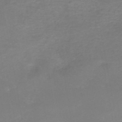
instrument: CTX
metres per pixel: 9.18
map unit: HNb
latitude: -50.5385
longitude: -50.4601
